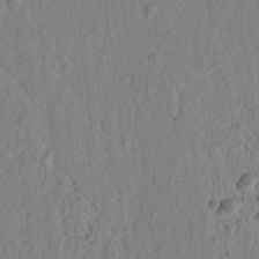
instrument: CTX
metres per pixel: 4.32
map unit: lAvf
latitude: 6.9514
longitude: 165.6722
